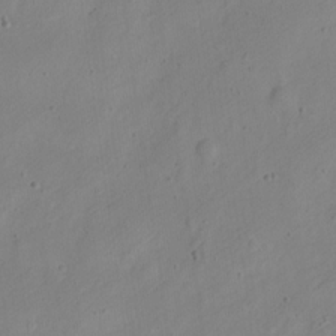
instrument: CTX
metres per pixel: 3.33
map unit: Nve
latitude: -23.8423
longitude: 107.0298
